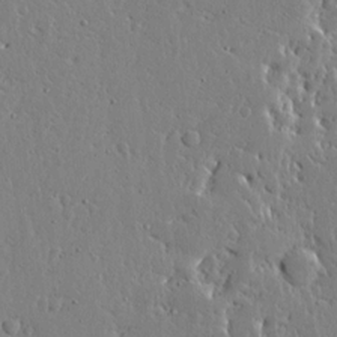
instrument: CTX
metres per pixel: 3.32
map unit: Ave
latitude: 13.5560
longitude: -138.3089
